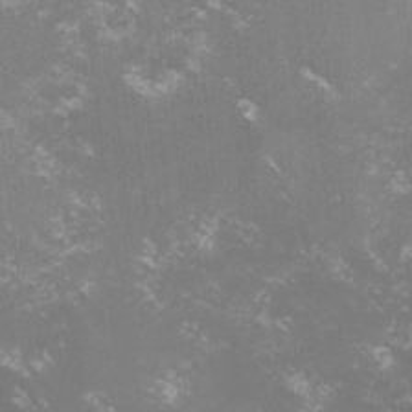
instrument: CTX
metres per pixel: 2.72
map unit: lHvf
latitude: -14.9920
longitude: -100.5357
